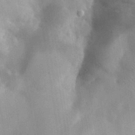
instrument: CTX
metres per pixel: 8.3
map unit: eHh
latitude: 31.2159
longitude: -72.5924
